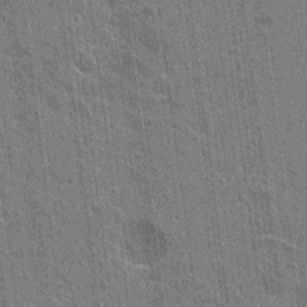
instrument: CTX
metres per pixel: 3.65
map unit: Hto
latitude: -3.9745
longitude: -35.7449
